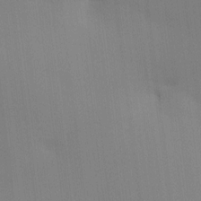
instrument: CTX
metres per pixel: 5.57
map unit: HNhu
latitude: 13.1592
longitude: 11.8045
